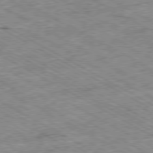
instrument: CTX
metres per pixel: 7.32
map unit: Ap
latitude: -80.3307
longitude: -85.4615
